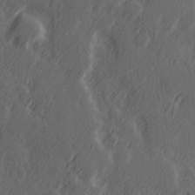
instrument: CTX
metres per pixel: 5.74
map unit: Hve
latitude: 26.3845
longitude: 146.1794
